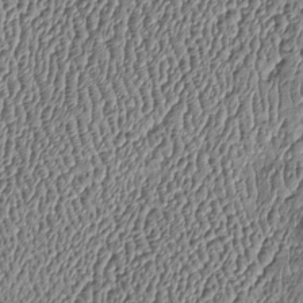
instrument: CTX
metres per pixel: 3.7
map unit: Htu
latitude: -6.8786
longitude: 156.7841
